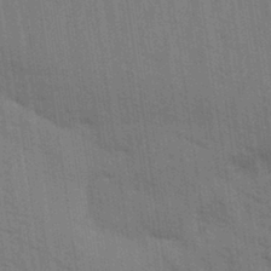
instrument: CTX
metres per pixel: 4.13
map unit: Aa
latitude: 31.5371
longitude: -139.6883
